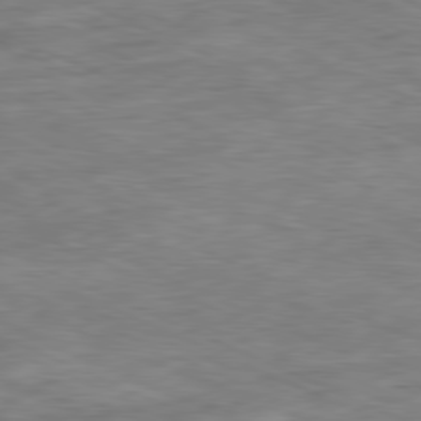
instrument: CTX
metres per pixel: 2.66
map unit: Ap
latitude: -81.0865
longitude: -90.2334
